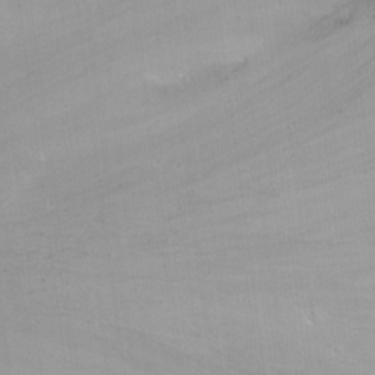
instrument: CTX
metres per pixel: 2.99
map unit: Nhu
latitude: -12.2173
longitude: -62.4412
